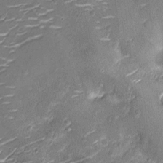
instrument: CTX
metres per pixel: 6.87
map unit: Nhu
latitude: -13.2754
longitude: -23.1403
